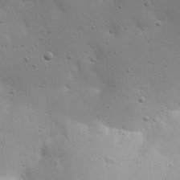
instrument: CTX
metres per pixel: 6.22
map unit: Nhu
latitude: 17.8205
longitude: -78.5735
